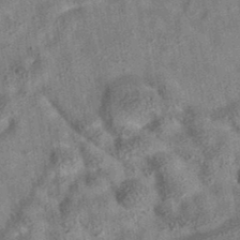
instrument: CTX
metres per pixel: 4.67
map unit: eAb
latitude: 35.7260
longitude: 110.9730
